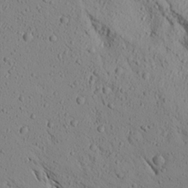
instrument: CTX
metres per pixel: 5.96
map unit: Aa
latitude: 17.3104
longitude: -147.5749
